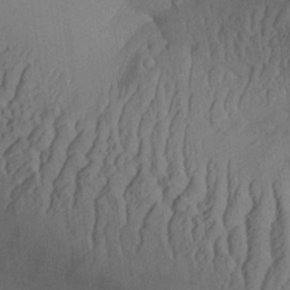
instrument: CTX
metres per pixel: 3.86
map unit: Aa
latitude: 26.0822
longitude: -134.2144
